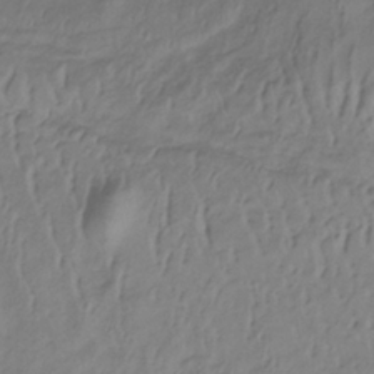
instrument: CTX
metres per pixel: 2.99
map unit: lHb
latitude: -33.9178
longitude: 67.6533
